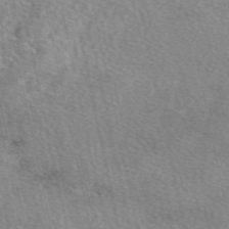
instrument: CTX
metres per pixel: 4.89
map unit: eAb
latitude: 50.0255
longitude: 114.1795
